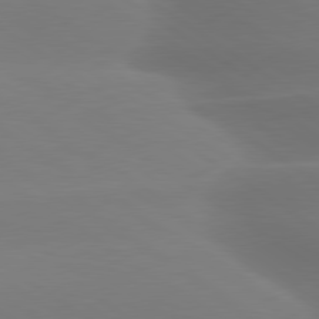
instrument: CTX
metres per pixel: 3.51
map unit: lApd
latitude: 79.8017
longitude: -134.4790
